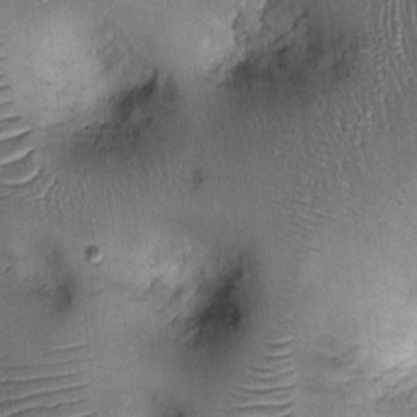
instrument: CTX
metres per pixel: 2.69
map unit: Ht
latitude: -1.9367
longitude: -14.1578
